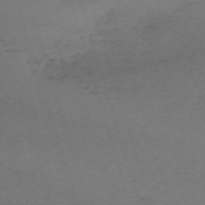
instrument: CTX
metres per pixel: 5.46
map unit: eHh
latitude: -61.7667
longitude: 51.2754
